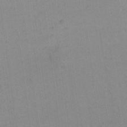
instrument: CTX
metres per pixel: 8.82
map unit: eHh
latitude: 16.3656
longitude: -67.3859
